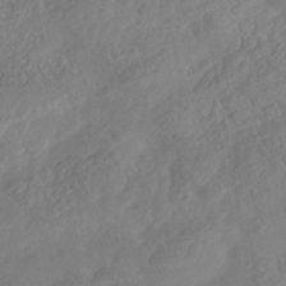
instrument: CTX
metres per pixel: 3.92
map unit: Nhe
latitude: -40.8408
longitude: -110.2901
